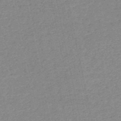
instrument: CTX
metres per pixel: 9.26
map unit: HNb
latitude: -53.2565
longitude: -39.8772
